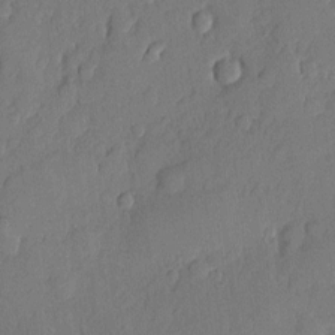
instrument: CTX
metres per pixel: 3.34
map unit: eHh
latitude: 5.6316
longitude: -75.0458
